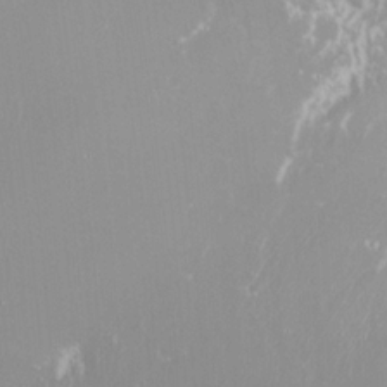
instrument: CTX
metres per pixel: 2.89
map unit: Nhu
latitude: -5.3131
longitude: -87.8205
